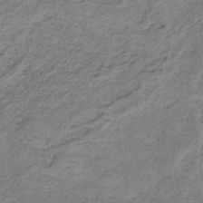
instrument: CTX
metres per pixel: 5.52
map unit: HNb
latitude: -34.4062
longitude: 57.4832
